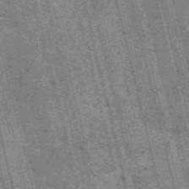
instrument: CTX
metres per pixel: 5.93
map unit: HNb
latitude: -55.8800
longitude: -43.4427
